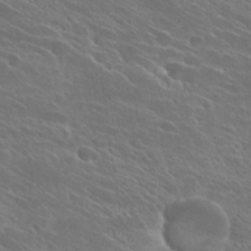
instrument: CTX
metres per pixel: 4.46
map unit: Hto
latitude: 27.0836
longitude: -41.8583
